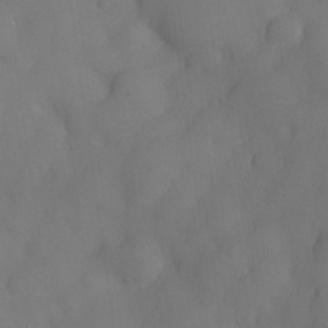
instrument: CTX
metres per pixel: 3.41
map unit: Nve
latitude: -27.4643
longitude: -147.8773
